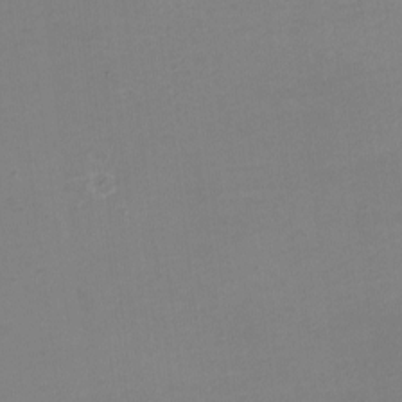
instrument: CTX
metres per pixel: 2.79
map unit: eHh
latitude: -4.6329
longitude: -78.4979
